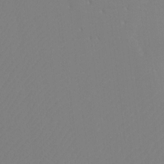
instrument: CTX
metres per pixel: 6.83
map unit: Ht
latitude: -9.6344
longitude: -33.8016
